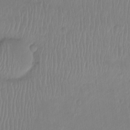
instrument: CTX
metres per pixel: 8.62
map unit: Hto
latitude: -8.0661
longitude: -47.0648
